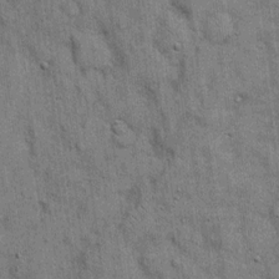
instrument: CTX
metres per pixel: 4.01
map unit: eHh
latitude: 15.5372
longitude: -62.4790
